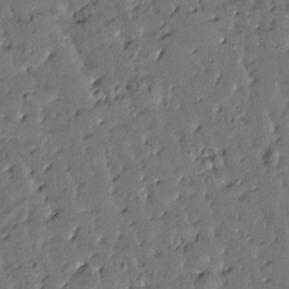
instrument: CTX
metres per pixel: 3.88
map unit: Htu
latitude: 0.2144
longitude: -179.6883
